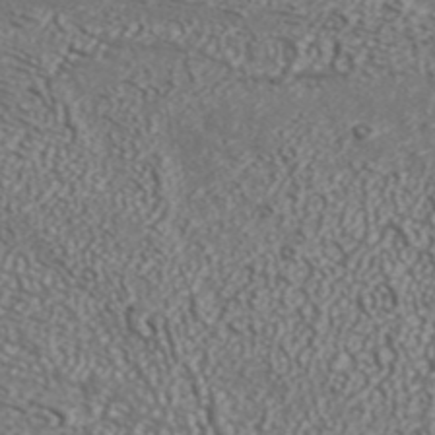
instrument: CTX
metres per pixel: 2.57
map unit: ANa
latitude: 42.8380
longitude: 35.3699
